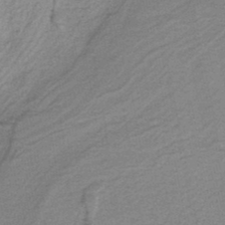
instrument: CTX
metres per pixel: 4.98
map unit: HNb
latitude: -38.7463
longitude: 54.6708
